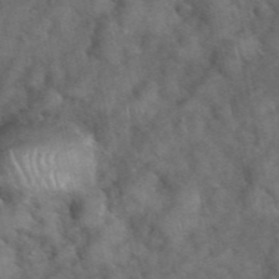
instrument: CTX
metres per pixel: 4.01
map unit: eHh
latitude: 39.2915
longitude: -56.8946
